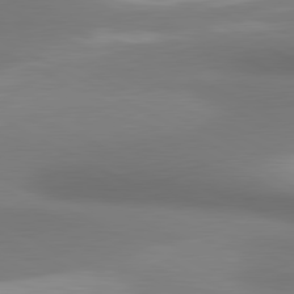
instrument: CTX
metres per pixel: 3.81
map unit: lApd
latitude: 81.1403
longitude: 174.0472
